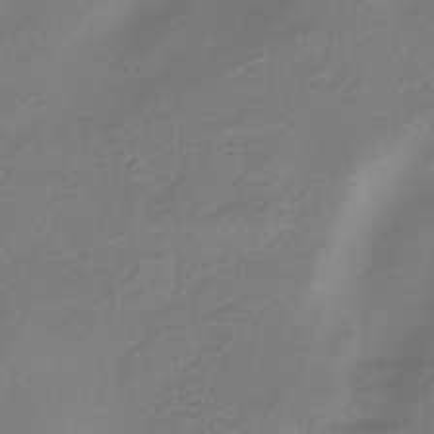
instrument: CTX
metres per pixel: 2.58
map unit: HNhu
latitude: -43.2564
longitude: 97.8045
